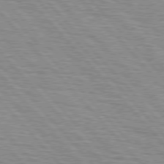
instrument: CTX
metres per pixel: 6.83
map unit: lApd
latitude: 76.4223
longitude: -72.6113
